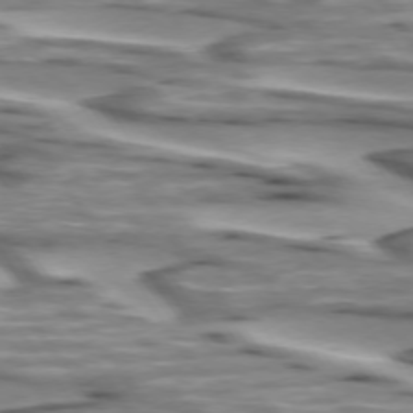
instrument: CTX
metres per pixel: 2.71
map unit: lApd
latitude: 74.1578
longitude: -57.6127
